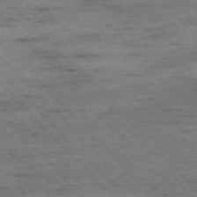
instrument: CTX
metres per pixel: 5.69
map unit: Ap
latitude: -76.3873
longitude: -89.3104
